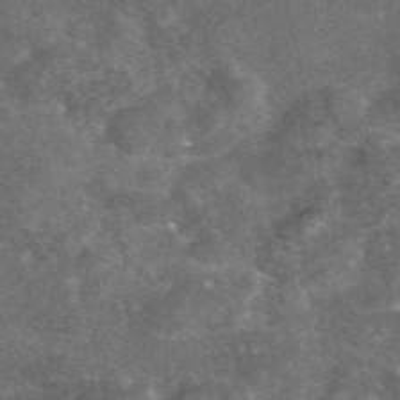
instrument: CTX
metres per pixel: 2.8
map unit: eAb
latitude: 47.0837
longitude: 119.3888
